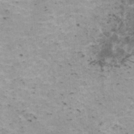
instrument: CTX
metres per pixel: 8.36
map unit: HNhu
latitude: 1.4993
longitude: 2.9730
